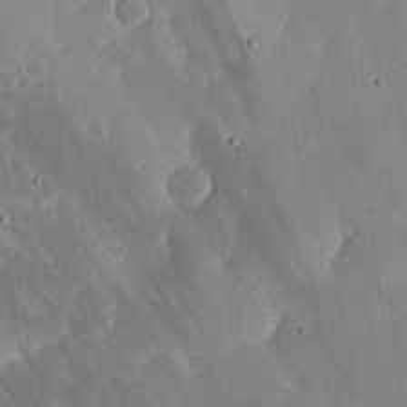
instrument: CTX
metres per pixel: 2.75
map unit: lHvf
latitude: 20.2901
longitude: -115.4048
